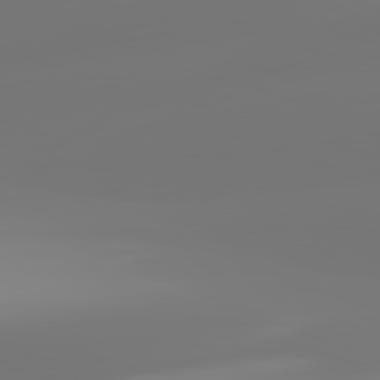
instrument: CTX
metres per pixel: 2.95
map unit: lApd
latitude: 82.1388
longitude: -150.5356
